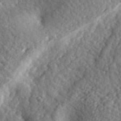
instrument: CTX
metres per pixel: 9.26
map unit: eHh
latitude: 35.2159
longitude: -80.8380
